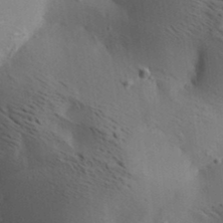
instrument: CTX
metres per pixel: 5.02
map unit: lAa
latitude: 19.3670
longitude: -140.3467
